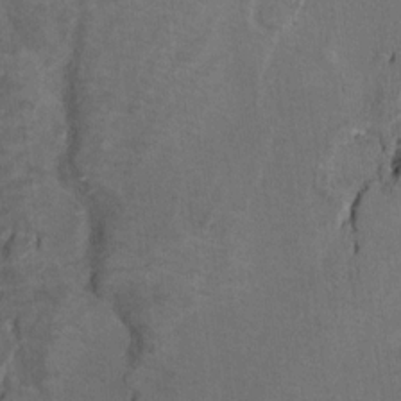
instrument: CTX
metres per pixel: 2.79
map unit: Ht
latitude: 9.5182
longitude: -32.1011
